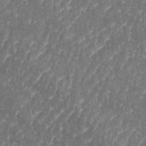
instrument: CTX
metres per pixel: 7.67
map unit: eHh
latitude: 35.0080
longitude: -134.4412
